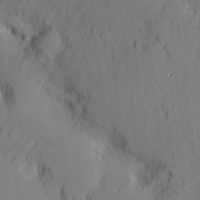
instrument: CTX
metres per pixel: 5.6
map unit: Nve
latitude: -7.8044
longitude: 175.7855
